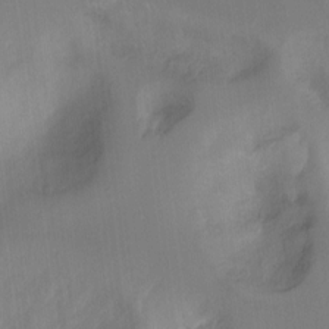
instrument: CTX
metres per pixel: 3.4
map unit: Hto
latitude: -13.3132
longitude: -40.6868
